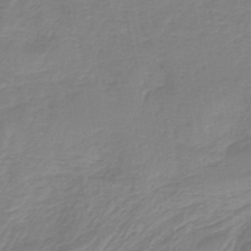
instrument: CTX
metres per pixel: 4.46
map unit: lHb
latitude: -42.2172
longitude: 63.3887
